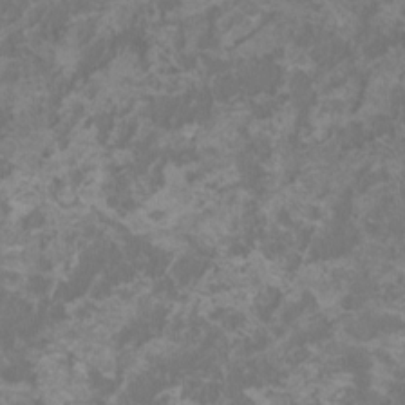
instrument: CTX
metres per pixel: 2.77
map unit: HNhu
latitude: 1.2537
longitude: -2.1578
